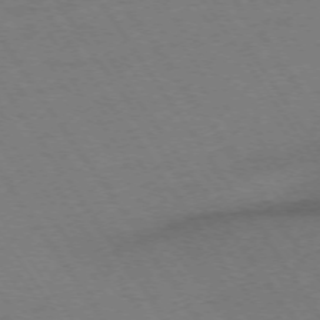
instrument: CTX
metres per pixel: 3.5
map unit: Ap
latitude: -73.8989
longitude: -71.1781
